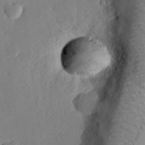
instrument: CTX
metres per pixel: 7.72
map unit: eHh
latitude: 27.6694
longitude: -81.0080
